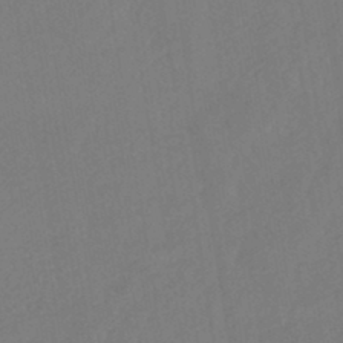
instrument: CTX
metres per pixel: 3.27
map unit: HNhu
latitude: -44.4440
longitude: 94.5951
